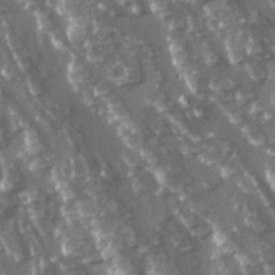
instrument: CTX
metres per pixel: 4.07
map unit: Ave
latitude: 15.5183
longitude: -131.4616
